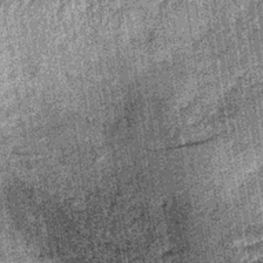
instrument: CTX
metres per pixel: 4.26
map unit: lHb
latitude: -37.6910
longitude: 67.2187
